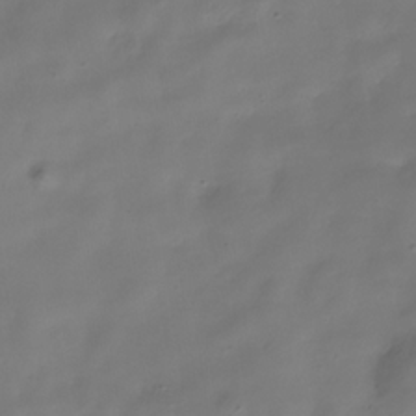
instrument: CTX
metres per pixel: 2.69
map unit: Hve
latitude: -30.8597
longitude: 94.0472
